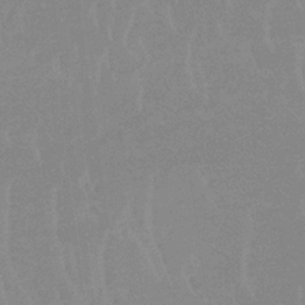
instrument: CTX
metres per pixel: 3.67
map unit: lHb
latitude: -34.1228
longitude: 70.0094
